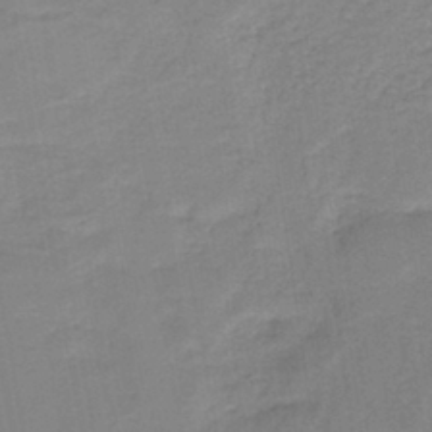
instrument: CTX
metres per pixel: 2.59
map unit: lHb
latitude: -40.7274
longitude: 52.8974
